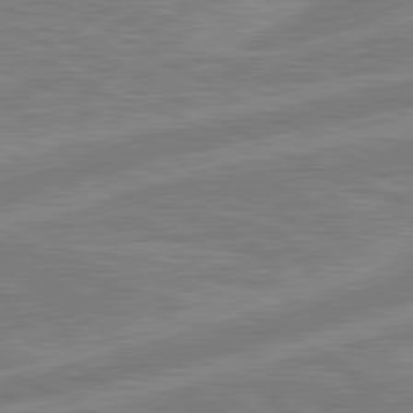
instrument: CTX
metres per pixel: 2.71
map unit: lApd
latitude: 80.6679
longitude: -171.2159
